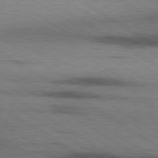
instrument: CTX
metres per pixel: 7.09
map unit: lApd
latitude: 79.5938
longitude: 167.6911
